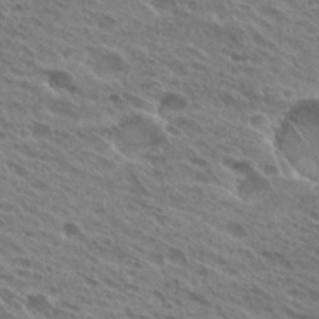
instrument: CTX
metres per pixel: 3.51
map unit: Hto
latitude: 25.9150
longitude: -40.3656
